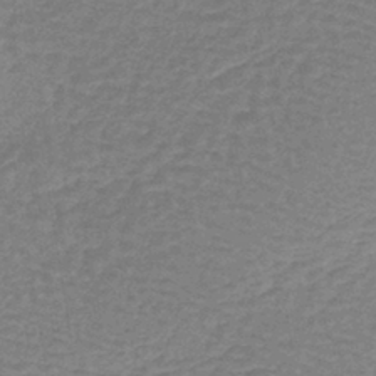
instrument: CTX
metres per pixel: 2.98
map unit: lHb
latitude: -40.2739
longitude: 63.0864
